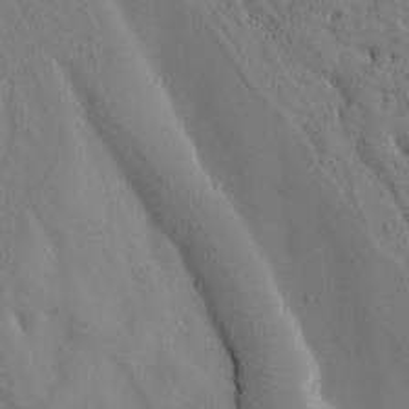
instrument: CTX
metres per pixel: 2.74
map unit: Htu
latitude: -2.5195
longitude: 168.5951
